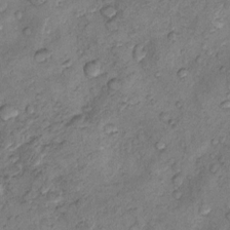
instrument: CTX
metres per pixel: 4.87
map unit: Nhu
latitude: 9.1970
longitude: -25.3859
